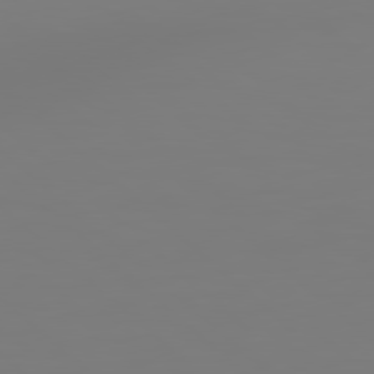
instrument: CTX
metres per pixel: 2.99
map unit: Hpe
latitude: 78.6302
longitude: 178.6329
